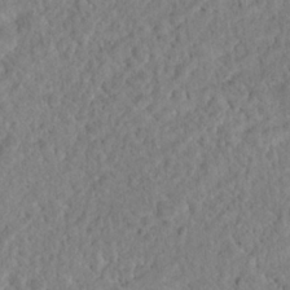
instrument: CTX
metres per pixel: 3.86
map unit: Nhu
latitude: 17.4804
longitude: -33.9150
